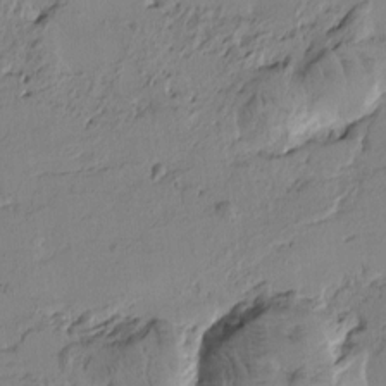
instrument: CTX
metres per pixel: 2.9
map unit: Htu
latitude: -4.2550
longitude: -177.1970
